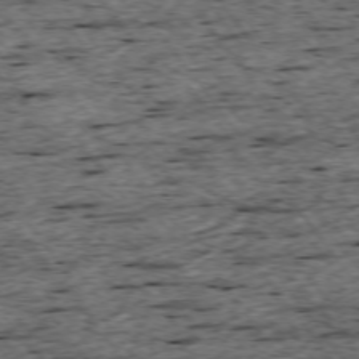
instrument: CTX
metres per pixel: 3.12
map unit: Ap
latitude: -74.7652
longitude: -87.3481
